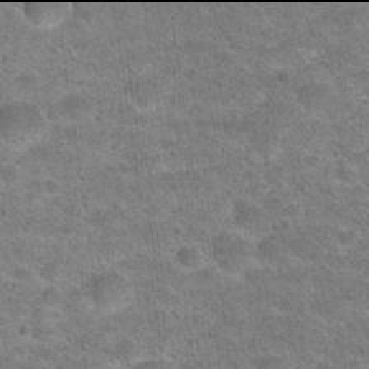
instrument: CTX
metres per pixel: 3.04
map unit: Hto
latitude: 21.9906
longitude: -49.1403
